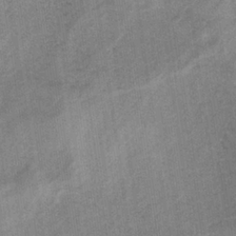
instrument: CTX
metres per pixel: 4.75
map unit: HNb
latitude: -32.7841
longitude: 62.5007
